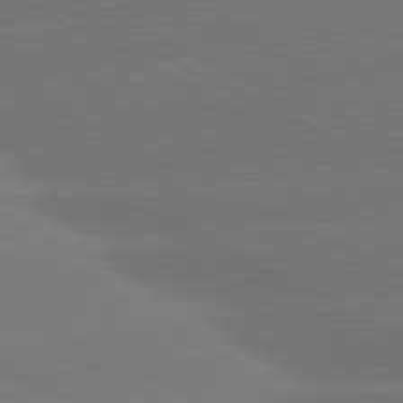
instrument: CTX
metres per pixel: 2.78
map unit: lApd
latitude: 80.8758
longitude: -147.9906
